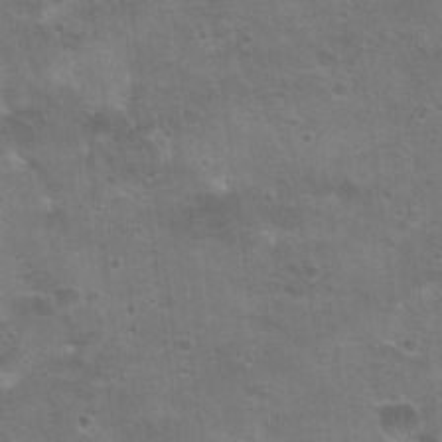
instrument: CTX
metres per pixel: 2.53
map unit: Hto
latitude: 21.8961
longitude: -43.0836
